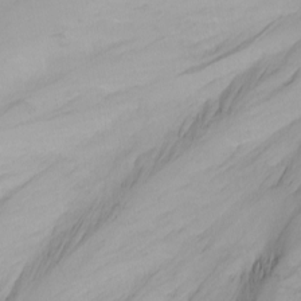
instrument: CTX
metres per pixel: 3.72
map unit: Nhu
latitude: -0.5574
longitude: -74.6679
